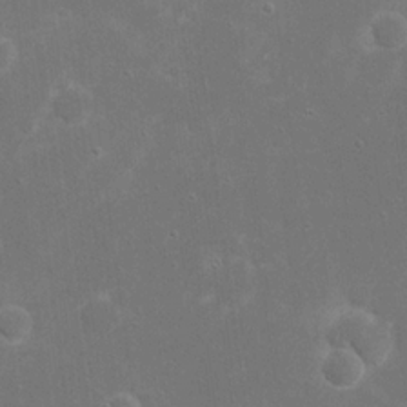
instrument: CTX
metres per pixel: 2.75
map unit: eHh
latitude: 20.2712
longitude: -69.4427
